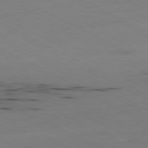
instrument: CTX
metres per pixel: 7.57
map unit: Ap
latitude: -80.5763
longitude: -94.4034
